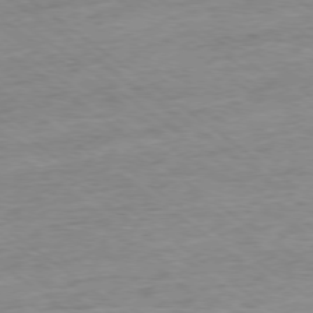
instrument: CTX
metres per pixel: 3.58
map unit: Ap
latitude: -77.9178
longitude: -82.3089
